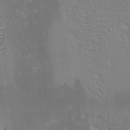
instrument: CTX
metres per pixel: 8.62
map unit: eHh
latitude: -2.5951
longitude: -86.1578
